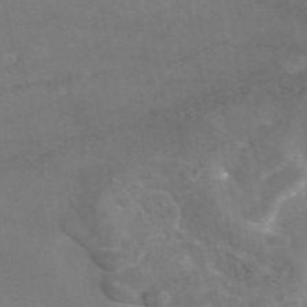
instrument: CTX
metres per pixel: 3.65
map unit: eAb
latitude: 46.7436
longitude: 117.3131
